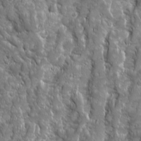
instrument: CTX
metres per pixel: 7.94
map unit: Ave
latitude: 16.0822
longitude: -133.4049
